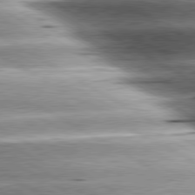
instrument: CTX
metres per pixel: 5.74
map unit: lApd
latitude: 80.5357
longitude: -142.7624
